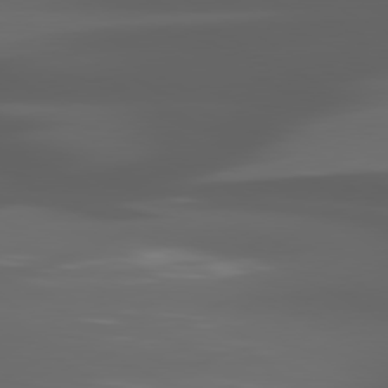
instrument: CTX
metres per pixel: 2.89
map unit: lApd
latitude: 80.3845
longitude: -140.6679
